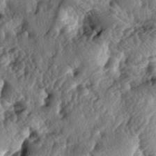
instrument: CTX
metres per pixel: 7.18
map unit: lAa
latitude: -5.5966
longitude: -124.7435
